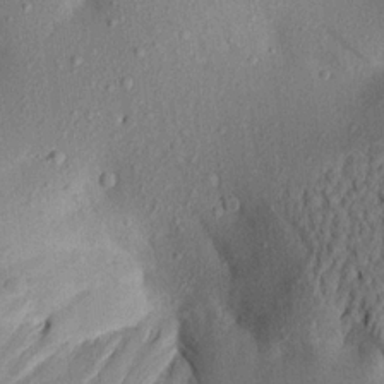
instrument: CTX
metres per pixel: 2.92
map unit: Aa
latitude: 21.3104
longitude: -143.3860
